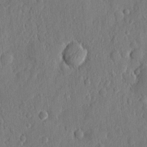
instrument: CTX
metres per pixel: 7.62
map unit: eHh
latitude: 7.0647
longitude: -73.8206
